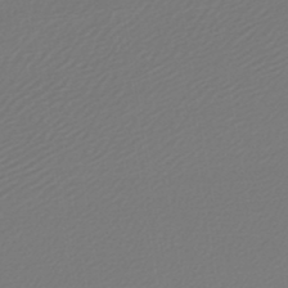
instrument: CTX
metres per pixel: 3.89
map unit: lHb
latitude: -46.0283
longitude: 60.1795
